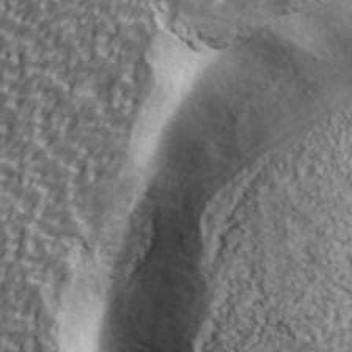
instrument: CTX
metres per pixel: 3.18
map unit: Ave
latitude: 40.9513
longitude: -112.8380
